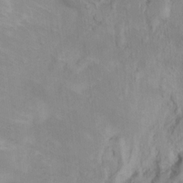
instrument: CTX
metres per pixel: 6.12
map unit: Ht
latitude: 11.0459
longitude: -32.4601
